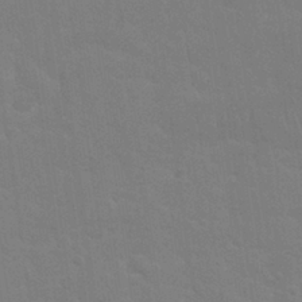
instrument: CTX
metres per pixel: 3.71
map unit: Nhu
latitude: 28.2144
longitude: -64.2900
